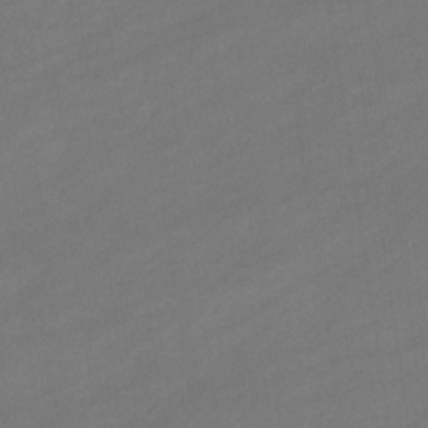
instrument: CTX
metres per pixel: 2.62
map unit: eHb
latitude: -33.2565
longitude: 72.4440
